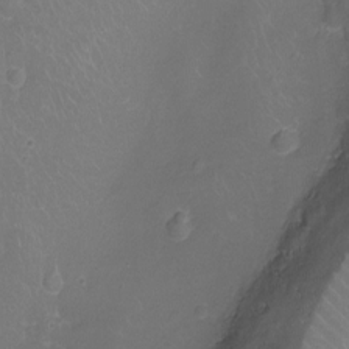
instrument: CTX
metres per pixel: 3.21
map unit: Ht
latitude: -8.2172
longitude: -20.2334
